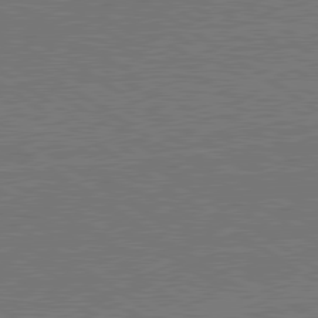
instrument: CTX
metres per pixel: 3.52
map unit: lApd
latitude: 79.7072
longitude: 165.7856
